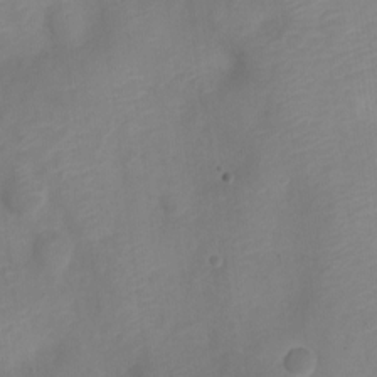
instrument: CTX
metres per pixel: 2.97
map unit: Nve
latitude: -21.8422
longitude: 106.1417
